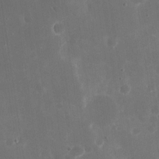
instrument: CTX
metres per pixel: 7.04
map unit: eHh
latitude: 20.3279
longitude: -67.4993
